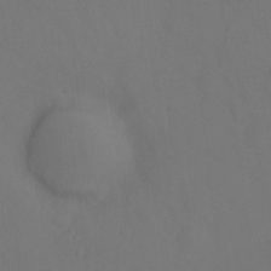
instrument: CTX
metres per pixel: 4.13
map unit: Hto
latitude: -0.2929
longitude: -33.6316
